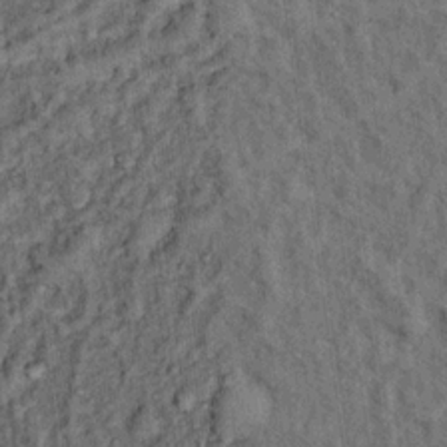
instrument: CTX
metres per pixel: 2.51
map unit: Hto
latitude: 14.1578
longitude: -34.3656
